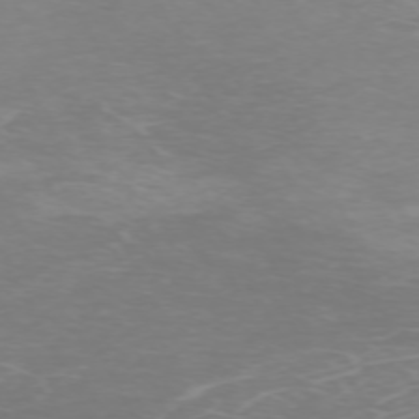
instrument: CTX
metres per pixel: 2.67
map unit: Hpe
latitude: -71.6533
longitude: 9.8611
